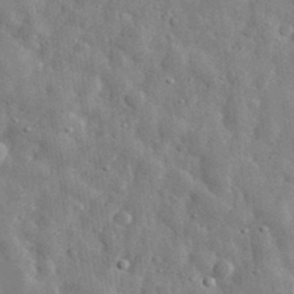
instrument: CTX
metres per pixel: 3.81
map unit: eHh
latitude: 31.9717
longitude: -73.1593
